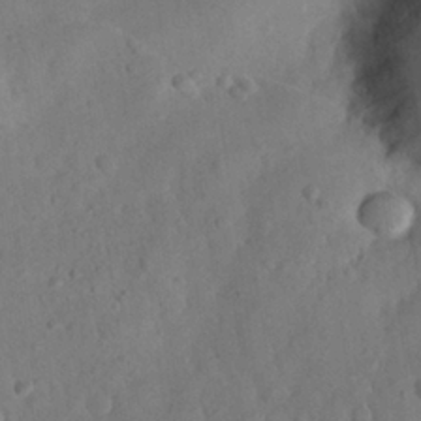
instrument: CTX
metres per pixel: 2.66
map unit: eHh
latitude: 25.4237
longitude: -66.3656
